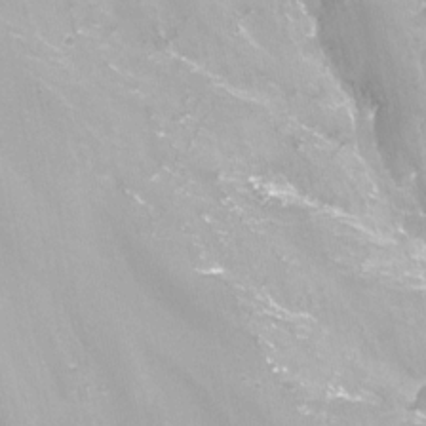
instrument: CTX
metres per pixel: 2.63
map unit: Nhu
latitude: -13.6722
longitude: -66.4034
